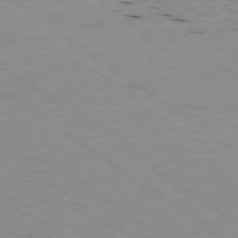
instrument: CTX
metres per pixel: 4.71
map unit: Hpe
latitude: -79.1053
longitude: -23.0269
